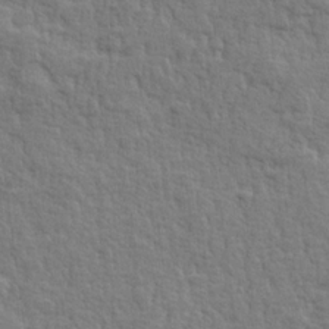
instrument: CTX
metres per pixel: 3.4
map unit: lHvf
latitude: 25.1403
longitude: 143.7855
